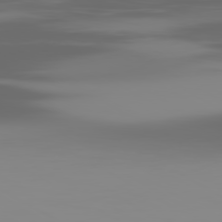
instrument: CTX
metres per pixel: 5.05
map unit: Ap
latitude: -80.4062
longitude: -58.9325
